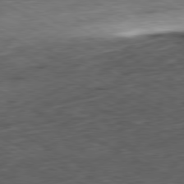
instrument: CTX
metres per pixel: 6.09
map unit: Ap
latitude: -81.0298
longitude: -73.3860
